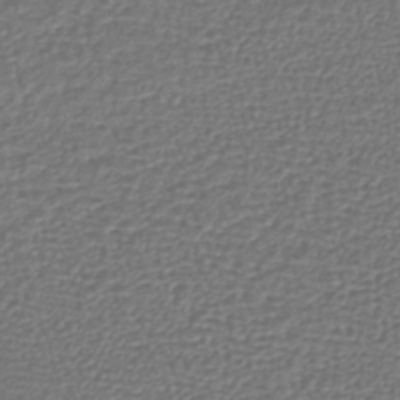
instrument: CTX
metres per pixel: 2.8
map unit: lHb
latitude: -42.2928
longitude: 72.7274
